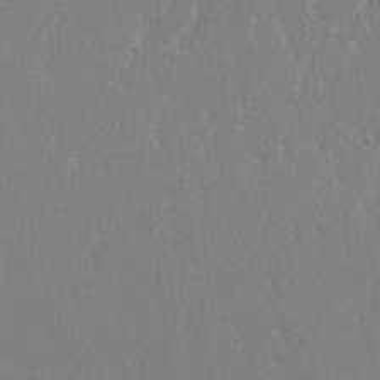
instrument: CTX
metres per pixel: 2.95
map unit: eHh
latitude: 34.9702
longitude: -132.3278
